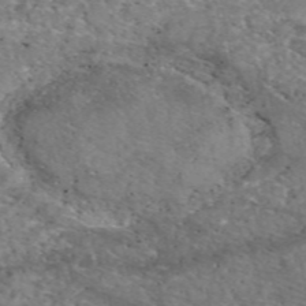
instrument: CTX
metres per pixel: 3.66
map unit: eAb
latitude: 49.4993
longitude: 111.1809
